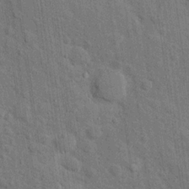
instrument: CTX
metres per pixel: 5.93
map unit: Hto
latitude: 14.6491
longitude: -34.2522
